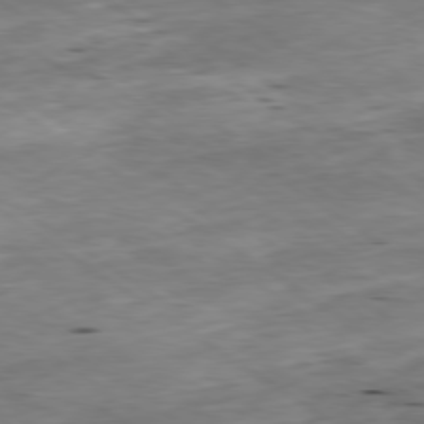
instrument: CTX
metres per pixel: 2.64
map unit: Ap
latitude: -79.7477
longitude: -91.3104
